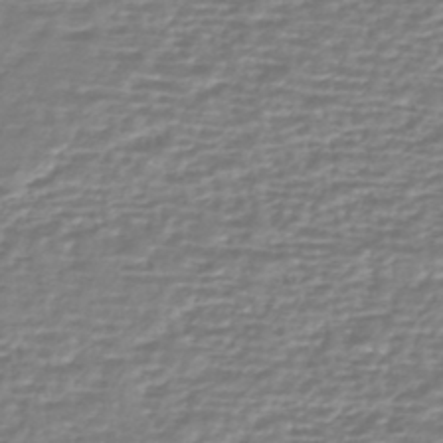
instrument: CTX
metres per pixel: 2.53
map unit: HNhu
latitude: -44.2928
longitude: 98.5574
